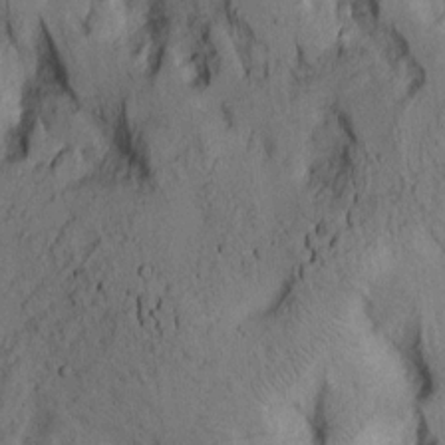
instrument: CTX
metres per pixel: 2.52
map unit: Aa
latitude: 8.5546
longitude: -127.2537
